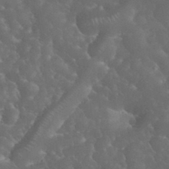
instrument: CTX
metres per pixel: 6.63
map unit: eHh
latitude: 33.8961
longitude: -63.9906
